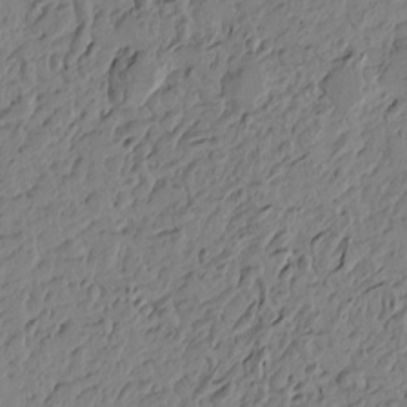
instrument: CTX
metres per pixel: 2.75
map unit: Htu
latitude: -3.1620
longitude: -175.6883
